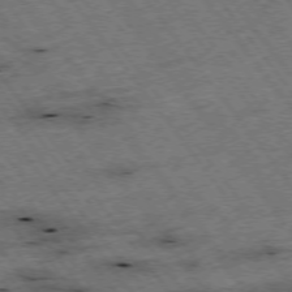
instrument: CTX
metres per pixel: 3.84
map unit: Hpe
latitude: -75.2754
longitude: -22.4034
